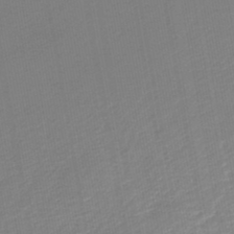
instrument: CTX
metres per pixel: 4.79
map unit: lHb
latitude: -45.0298
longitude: 60.9353
